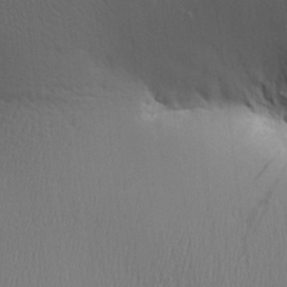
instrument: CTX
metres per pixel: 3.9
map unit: Aa
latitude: 27.8583
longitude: -138.3089
